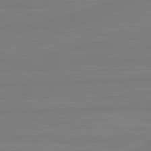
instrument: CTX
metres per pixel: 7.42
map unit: lApd
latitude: 81.5938
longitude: -178.4790
